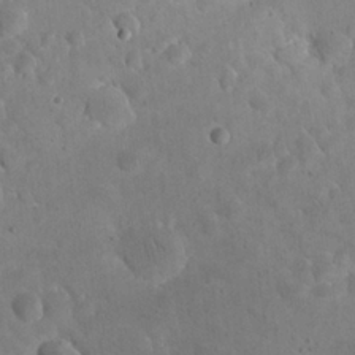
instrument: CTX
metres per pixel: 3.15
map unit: eHh
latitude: 24.5923
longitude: -66.8758
